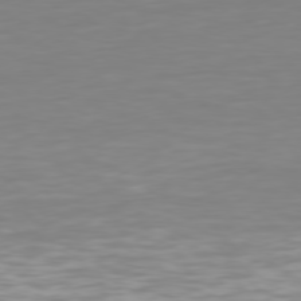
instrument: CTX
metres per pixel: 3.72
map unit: Hpe
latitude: 76.5356
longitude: -133.1592
